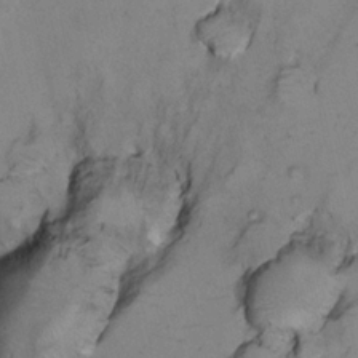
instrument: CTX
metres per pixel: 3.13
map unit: Nhu
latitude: 13.4616
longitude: -29.0269
